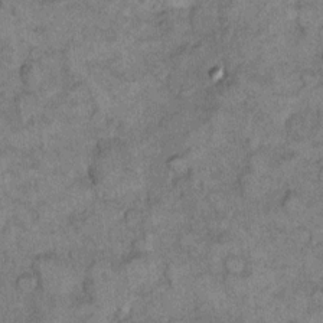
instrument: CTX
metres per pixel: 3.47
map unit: eHh
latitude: 11.7450
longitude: -64.0822
